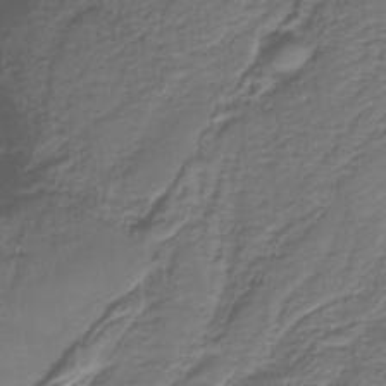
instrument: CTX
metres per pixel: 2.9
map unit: eAb
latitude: -38.9164
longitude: 52.9163
